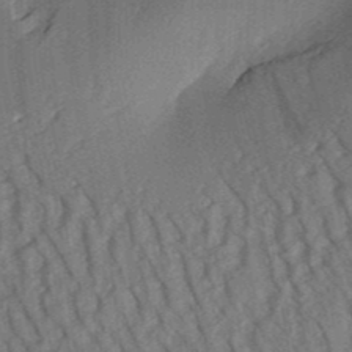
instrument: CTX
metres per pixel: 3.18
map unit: Aa
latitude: 31.3104
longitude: -141.9528
